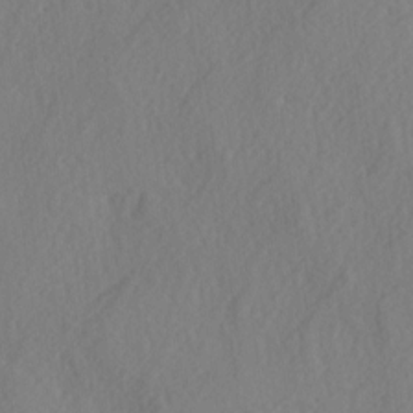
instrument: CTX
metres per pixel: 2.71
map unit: lAa
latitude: -4.1605
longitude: -123.6127
